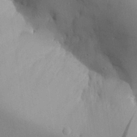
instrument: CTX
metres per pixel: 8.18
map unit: Aa
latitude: 27.1781
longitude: -129.4237
